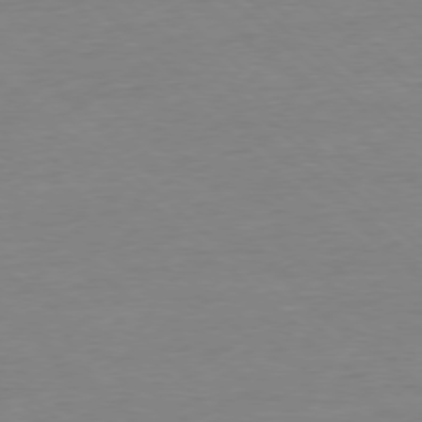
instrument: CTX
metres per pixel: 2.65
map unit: Ap
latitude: -77.7478
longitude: -80.8758
